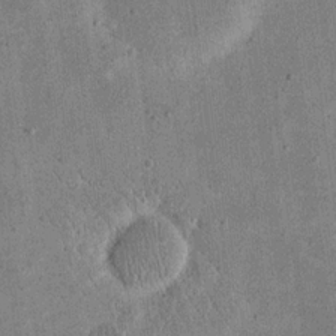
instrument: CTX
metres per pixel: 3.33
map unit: eHh
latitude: 20.4601
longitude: -71.3481
